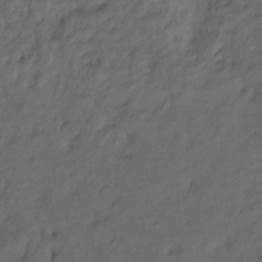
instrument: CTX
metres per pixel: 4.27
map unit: Hto
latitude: -7.8800
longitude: -40.5545
